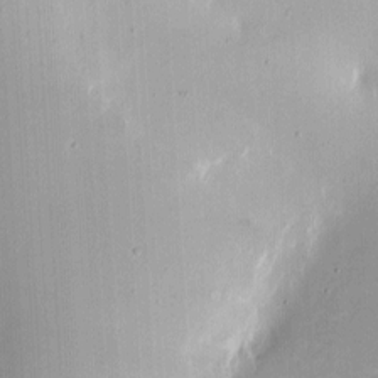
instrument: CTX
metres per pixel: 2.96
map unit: eHh
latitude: 4.4979
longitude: -68.8758
